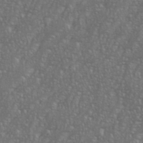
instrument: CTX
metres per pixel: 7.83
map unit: eHh
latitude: 35.8961
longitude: -132.7246
